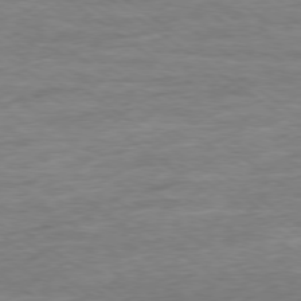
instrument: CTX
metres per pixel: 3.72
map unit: Ap
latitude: -79.0297
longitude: -101.7261
